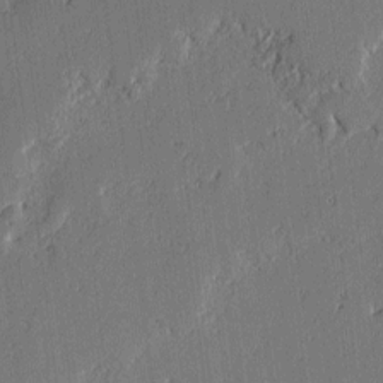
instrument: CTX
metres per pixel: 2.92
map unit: lAvf
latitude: -2.0849
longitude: -107.9906
